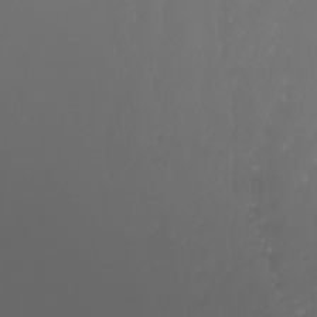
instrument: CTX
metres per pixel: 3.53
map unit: Nhu
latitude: -5.2187
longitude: -73.5372
